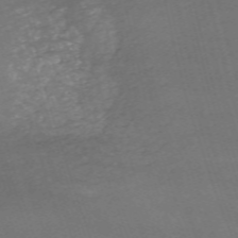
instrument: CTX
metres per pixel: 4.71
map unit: HNb
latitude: -54.3495
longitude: -36.9136
